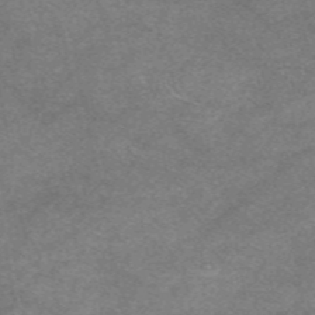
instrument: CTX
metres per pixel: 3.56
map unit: eAb
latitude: 47.9339
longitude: 125.1809
